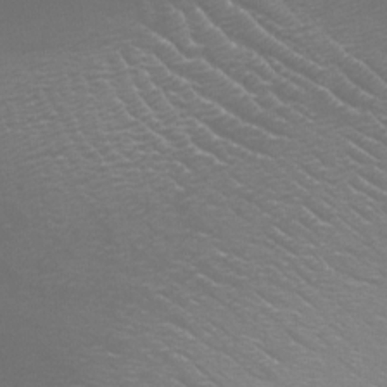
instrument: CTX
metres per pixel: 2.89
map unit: Nhu
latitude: -7.2376
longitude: -92.1766
